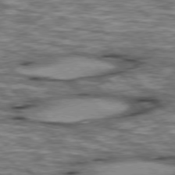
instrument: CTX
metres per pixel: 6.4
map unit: lApd
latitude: 76.5545
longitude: -49.3860
